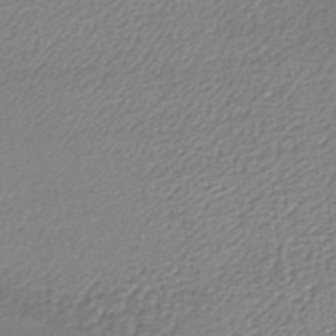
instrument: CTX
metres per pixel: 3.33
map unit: lHb
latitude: -35.4265
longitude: 60.1984
